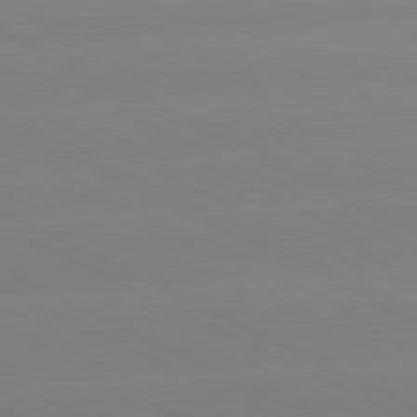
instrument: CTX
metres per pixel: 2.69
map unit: lApd
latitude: 80.7057
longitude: -155.0269
